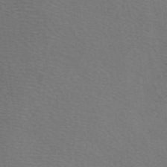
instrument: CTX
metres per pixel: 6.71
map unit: eAb
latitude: 50.7813
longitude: 112.7841
